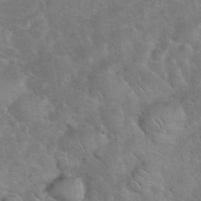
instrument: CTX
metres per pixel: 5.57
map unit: eHh
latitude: 37.1592
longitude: -64.7057
